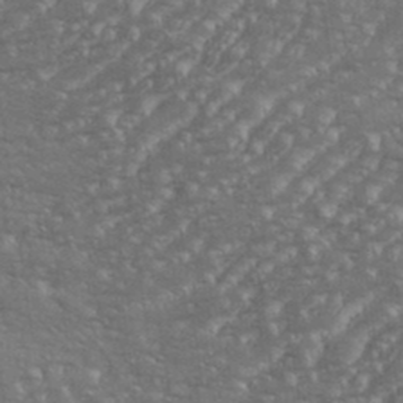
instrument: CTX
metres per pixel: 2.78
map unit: eHh
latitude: 36.0822
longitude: -133.6694
